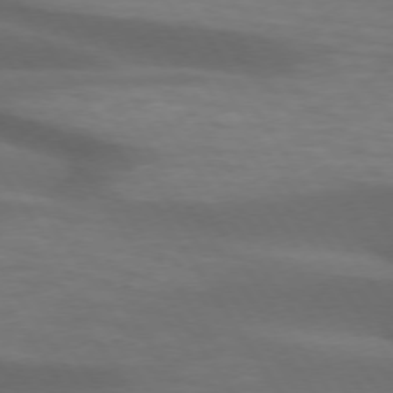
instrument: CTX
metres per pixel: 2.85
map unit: lApd
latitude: 73.9906
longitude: -52.1578
